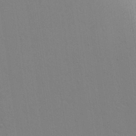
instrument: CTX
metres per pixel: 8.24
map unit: Aa
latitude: 28.7813
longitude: -146.8947
